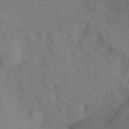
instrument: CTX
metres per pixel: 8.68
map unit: Ht
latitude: -0.4251
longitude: -32.5735
